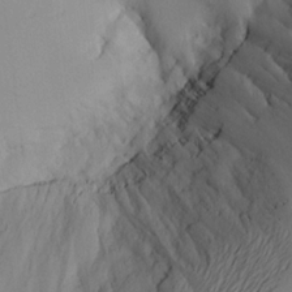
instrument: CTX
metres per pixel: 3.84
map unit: Aa
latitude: 20.4979
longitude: -145.2537
